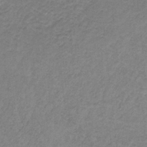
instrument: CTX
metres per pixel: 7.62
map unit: HNb
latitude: -32.7086
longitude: 58.7652
